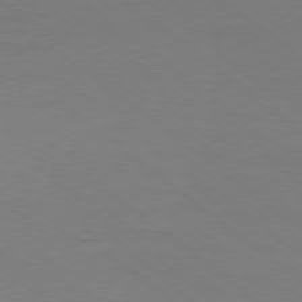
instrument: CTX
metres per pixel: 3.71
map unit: Ap
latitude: -78.7841
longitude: -97.7450
